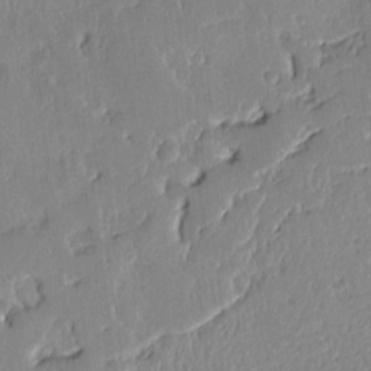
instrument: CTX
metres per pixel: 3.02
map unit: Aa
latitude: 12.2145
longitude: -127.3860
